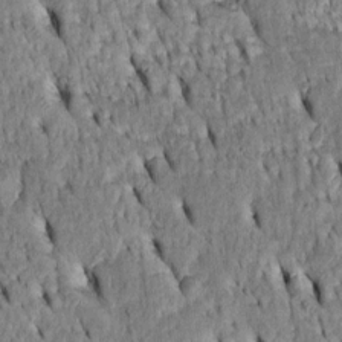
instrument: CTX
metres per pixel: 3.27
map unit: Htu
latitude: -4.1039
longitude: 152.2550
